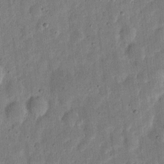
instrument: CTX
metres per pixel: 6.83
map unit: eHh
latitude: 6.5168
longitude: -71.3481
